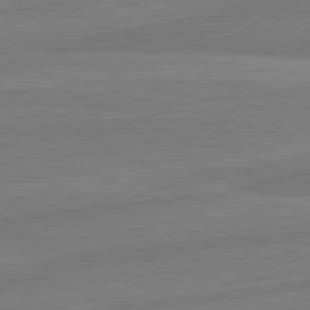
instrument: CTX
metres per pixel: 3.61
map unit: lApd
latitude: 81.9528
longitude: -175.7261
